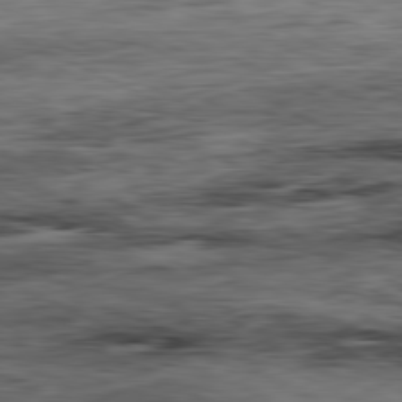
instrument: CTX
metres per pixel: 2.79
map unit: Ap
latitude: -81.2565
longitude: -91.9150
